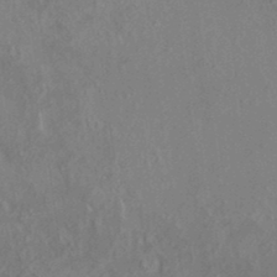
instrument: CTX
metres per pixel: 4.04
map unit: HNhu
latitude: 5.4615
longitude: 10.1984
